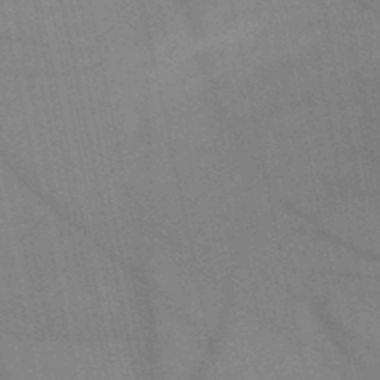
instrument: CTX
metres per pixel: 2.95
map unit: HNb
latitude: -48.1795
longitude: -47.9150
